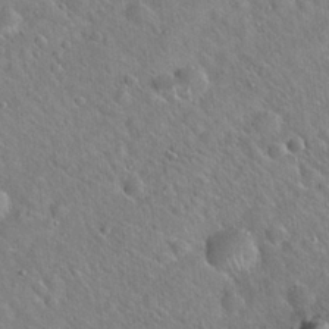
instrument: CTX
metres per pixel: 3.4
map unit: Hto
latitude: 20.1578
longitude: -53.3104
